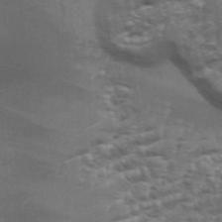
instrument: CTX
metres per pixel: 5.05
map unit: Aa
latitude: 33.6316
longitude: -136.1011
